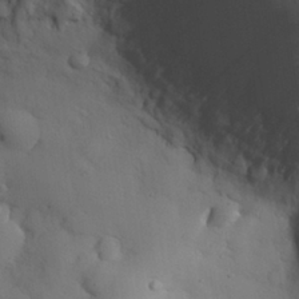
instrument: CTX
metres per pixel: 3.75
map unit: Nhu
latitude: 26.9136
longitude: -72.5546
